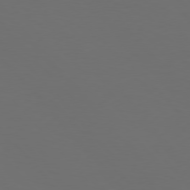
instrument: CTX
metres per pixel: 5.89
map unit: Hpe
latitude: 76.8569
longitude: -166.6490
